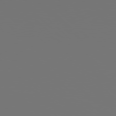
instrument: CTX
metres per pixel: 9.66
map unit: Hpe
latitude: 77.8205
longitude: -177.0458
